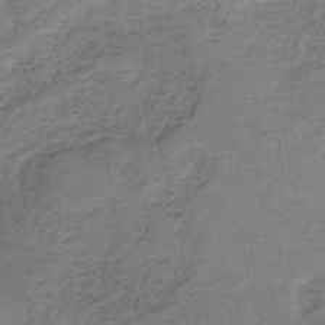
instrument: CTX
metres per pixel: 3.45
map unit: HNb
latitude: -35.7478
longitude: 54.2173
